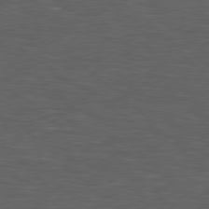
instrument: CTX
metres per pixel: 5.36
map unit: lApd
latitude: 78.0444
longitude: -57.2159
